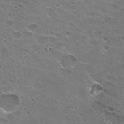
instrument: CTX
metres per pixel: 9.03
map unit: Hto
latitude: 22.5735
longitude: -42.4979
